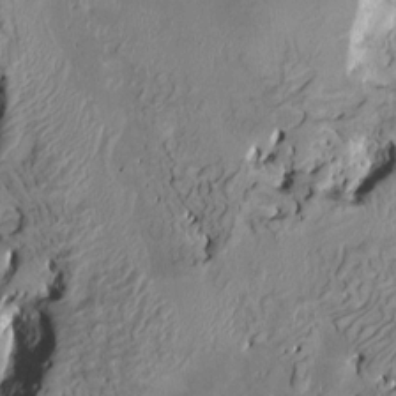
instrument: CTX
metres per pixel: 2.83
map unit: HNhu
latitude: 4.3089
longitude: -5.2159
